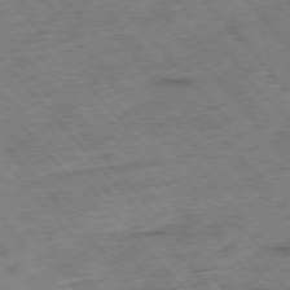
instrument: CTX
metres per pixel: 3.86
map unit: Hpe
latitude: -76.6330
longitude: -16.8002
